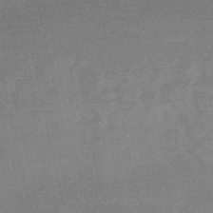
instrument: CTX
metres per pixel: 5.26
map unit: lHb
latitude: -48.2551
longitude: 82.2172
